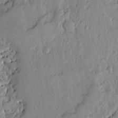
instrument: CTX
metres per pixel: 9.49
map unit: Ave
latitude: 13.1025
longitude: -134.8569
